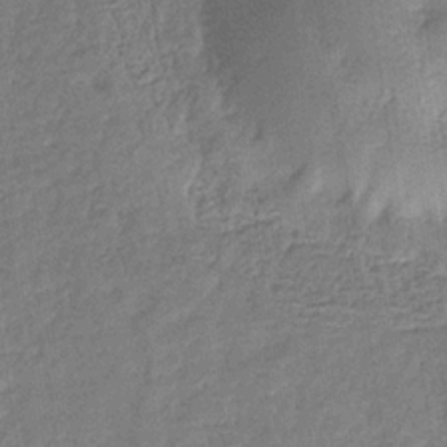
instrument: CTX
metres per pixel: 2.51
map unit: eHb
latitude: -32.2551
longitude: 74.2929
